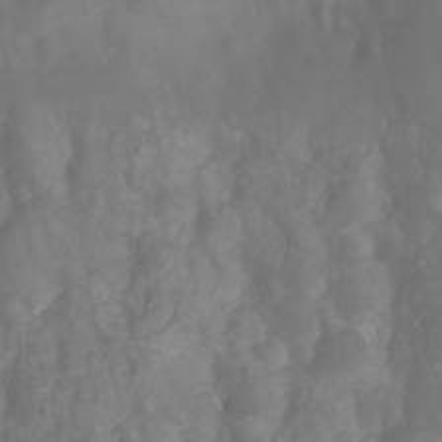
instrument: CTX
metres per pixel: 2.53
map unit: Htu
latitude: -4.6707
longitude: 138.1417
